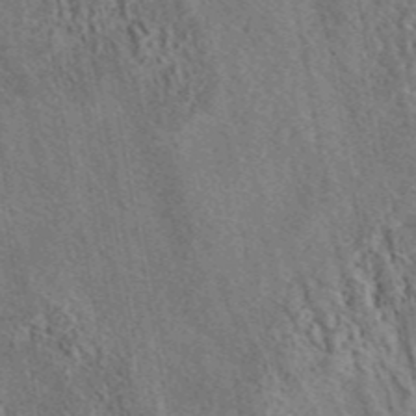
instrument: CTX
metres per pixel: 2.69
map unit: eAb
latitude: 43.8017
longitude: 115.3509
